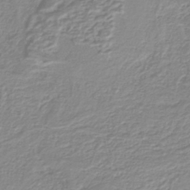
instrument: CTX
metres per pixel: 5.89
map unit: lHb
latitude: -40.5951
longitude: 52.1605
